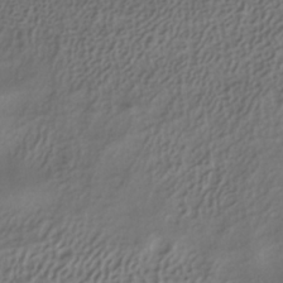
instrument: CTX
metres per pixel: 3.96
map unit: ANa
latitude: -37.4265
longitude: 94.9163
